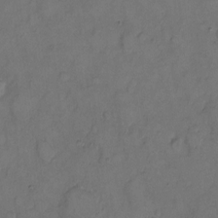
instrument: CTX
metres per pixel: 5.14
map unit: eHh
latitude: 8.1956
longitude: -62.3468
